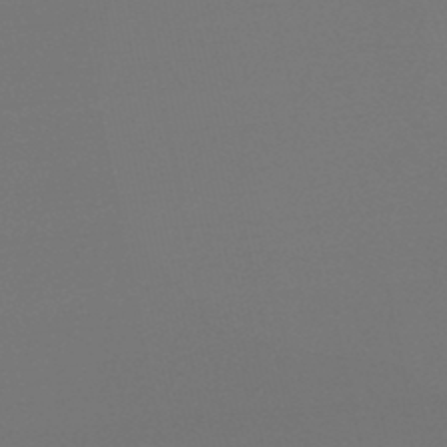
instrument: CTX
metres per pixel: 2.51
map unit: lHb
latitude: -47.2754
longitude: 64.7652
